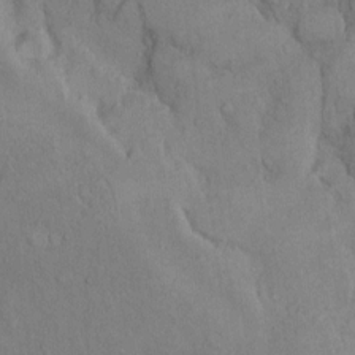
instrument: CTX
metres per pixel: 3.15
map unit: Hto
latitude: 9.0459
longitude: -60.4601
